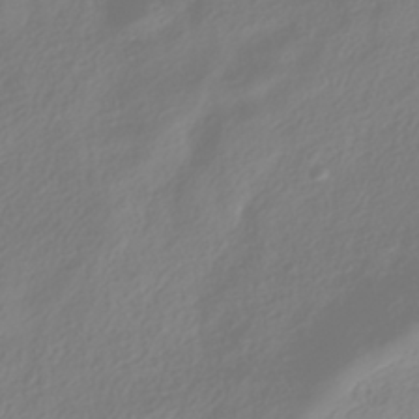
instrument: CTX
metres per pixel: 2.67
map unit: HNhu
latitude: -40.1228
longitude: 100.5384
